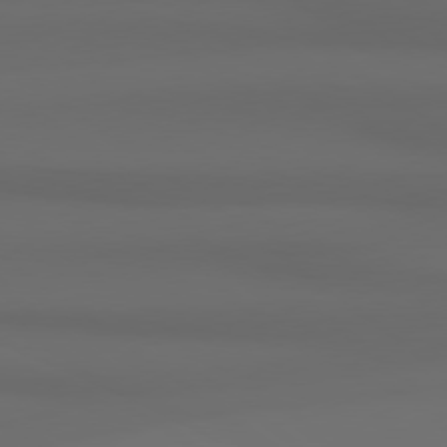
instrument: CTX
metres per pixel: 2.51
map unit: Hpe
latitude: 78.6869
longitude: -134.4790
